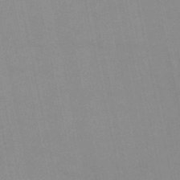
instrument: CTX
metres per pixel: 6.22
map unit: lHb
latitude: -48.7275
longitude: 72.9353
